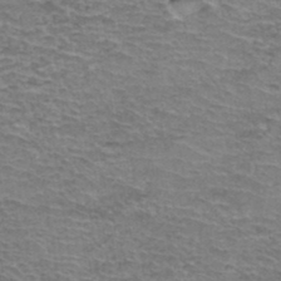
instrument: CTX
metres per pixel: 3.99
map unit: Hto
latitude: 37.0270
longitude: -43.4993
